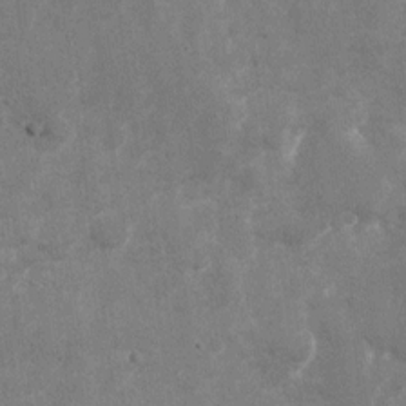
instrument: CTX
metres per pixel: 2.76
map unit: Nhu
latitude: -27.5021
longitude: -78.4601
